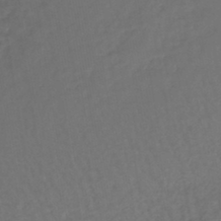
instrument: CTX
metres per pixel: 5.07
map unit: lHb
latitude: -43.4265
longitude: 64.5763
